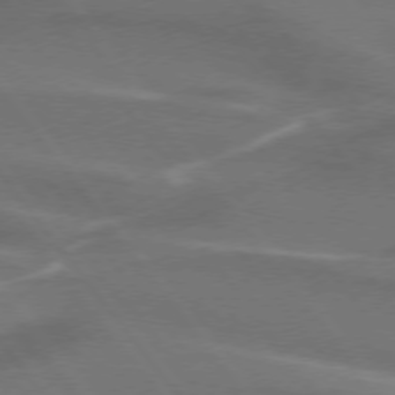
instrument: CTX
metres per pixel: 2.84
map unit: lApd
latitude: 74.5357
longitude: -62.9703
